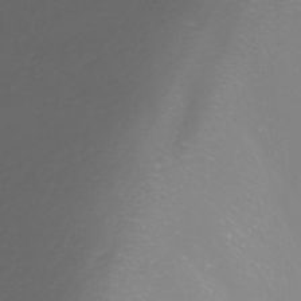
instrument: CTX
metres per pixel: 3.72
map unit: Nhu
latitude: -8.3684
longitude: -82.7813
